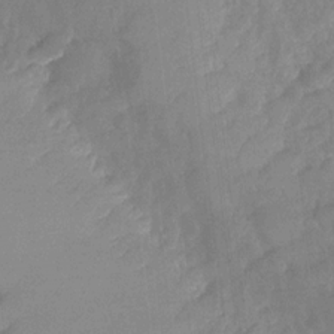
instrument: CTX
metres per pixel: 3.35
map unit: Nhu
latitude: -27.1620
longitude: -57.6882
